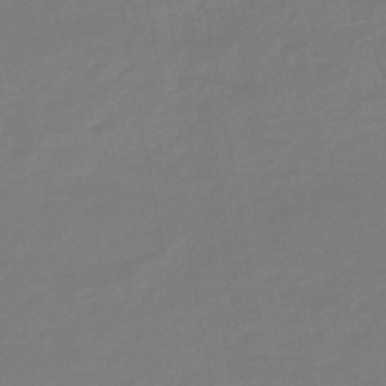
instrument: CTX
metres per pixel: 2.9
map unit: eHb
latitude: -46.5384
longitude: 88.2928
